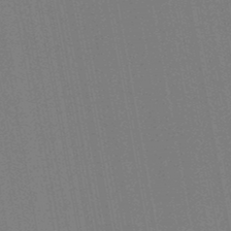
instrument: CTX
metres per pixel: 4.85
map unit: lHb
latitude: -46.5384
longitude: 77.9745
